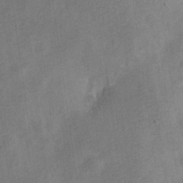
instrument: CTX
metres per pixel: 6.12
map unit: Nve
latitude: -24.5763
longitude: 107.6155
